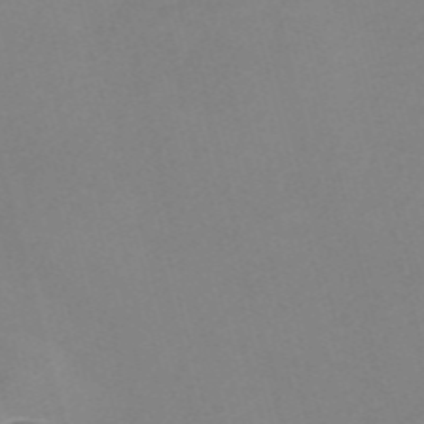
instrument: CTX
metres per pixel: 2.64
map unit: Nve
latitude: -57.1620
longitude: 59.0675
